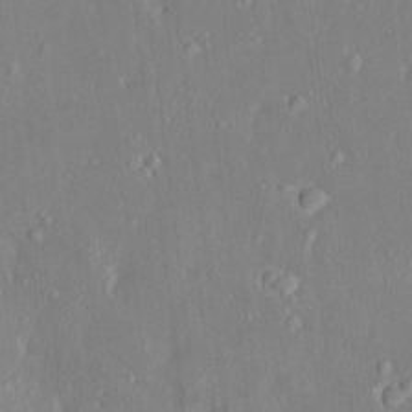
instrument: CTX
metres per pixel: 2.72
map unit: HNhu
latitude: 5.9717
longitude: 2.9163
